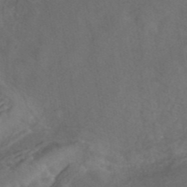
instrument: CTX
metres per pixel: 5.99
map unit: ANa
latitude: 43.3293
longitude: 30.1228
